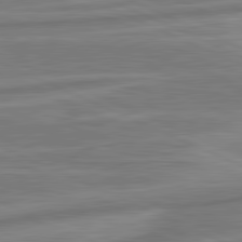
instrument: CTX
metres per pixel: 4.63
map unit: lApd
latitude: 81.4993
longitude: -175.5371
